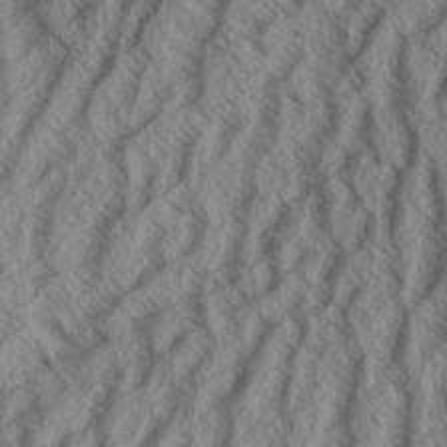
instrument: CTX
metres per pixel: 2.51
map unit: Aa
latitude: 33.8961
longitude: -139.5560
